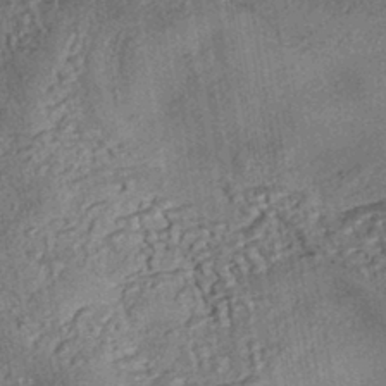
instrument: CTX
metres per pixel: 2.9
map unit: eHh
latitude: -42.9163
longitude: 120.9541
